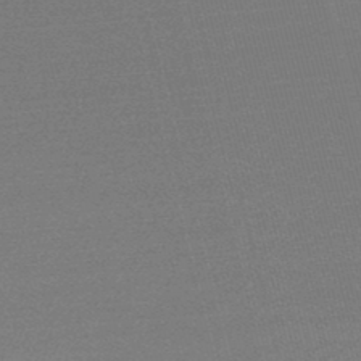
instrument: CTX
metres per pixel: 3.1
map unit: lHb
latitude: -47.1053
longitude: 68.1227
